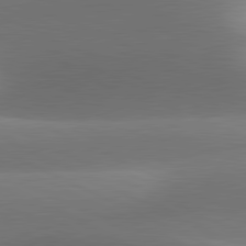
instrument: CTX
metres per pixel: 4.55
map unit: lApd
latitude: 81.3482
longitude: 134.3306
